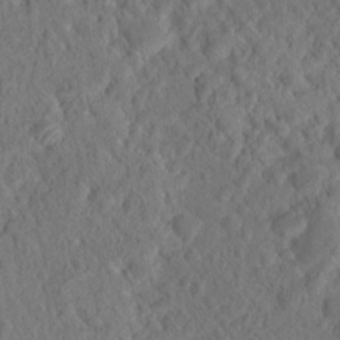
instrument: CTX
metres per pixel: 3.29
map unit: Hto
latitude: 18.9702
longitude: -39.4993
